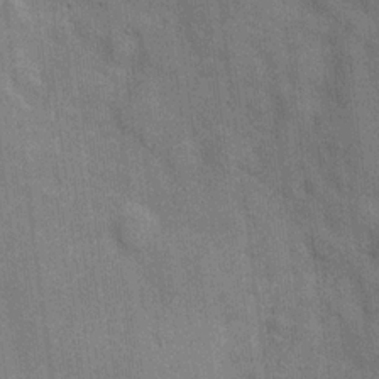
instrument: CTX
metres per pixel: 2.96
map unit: Hve
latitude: 19.0080
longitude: 151.5966
